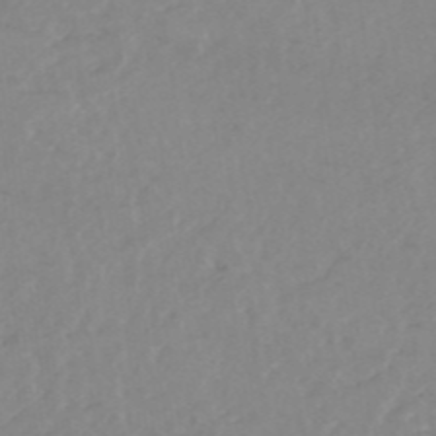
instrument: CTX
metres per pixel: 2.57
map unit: HNhu
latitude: -47.8233
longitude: 30.8597
